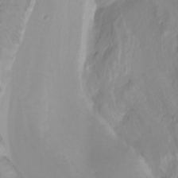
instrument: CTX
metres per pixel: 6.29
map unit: Nhu
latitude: -10.1606
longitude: -75.4049
